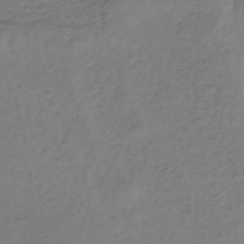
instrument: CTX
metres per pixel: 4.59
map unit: lHb
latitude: -35.1620
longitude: 70.5763
